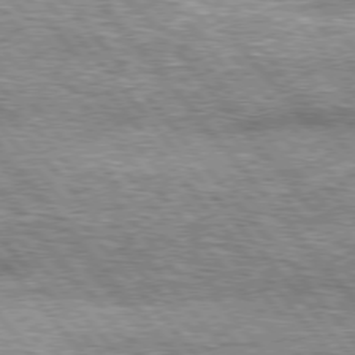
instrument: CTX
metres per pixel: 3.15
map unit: lApd
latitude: 76.4034
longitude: -73.6883
